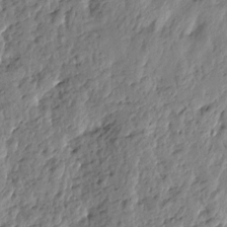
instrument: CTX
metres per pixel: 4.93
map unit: Htu
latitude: -1.3321
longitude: -179.7450
